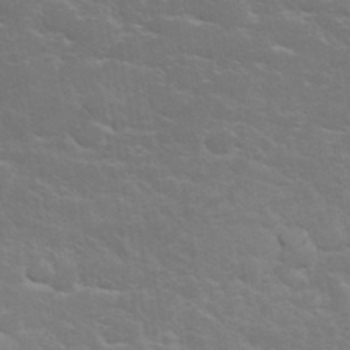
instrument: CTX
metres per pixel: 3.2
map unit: eHh
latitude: 36.1956
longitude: -66.3845
